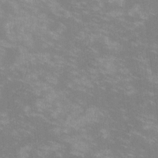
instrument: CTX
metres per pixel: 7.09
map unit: lHvf
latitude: -13.5399
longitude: -100.4412
